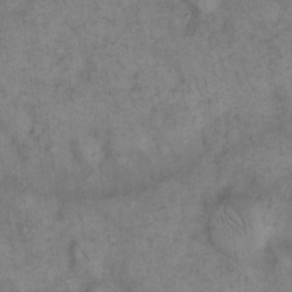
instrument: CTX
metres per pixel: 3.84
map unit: eHh
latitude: 14.7813
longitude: -65.6694
